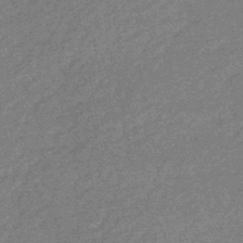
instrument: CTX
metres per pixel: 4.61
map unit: eHb
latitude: -44.8408
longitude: 88.8786
